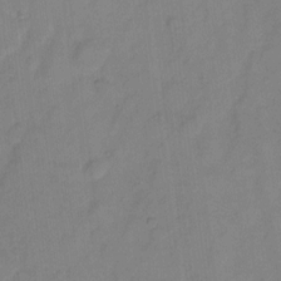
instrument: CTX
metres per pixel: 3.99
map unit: eHh
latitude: 6.4223
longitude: -65.3671
